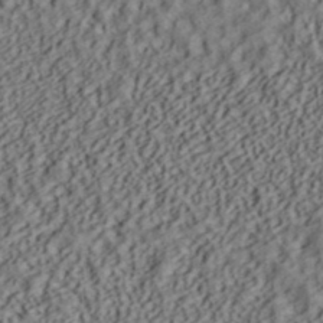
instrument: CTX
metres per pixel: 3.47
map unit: ANa
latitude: 39.8961
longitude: 28.2740
